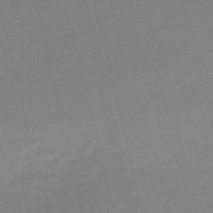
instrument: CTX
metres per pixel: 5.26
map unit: HNb
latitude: -50.5007
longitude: -41.5560
